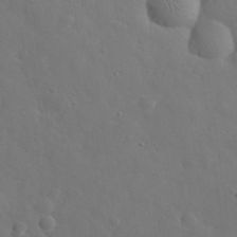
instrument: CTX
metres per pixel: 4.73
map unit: eHh
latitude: 29.9906
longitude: -72.9136
